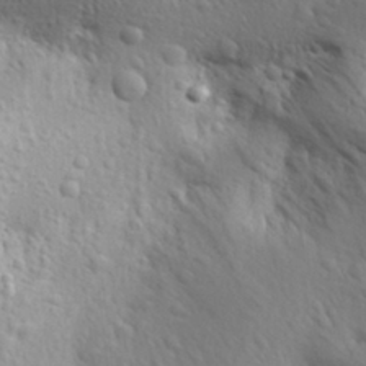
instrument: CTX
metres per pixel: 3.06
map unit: Aa
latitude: 29.5371
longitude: -139.8961
